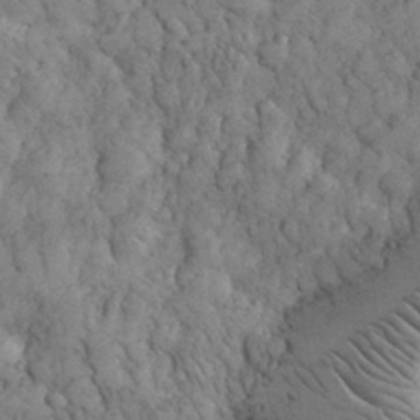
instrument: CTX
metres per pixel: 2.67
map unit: eHh
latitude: 32.3845
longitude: -68.1956
